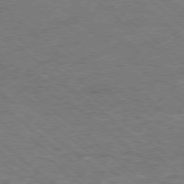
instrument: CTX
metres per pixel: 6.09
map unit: Hpe
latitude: -78.8030
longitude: 17.2754
